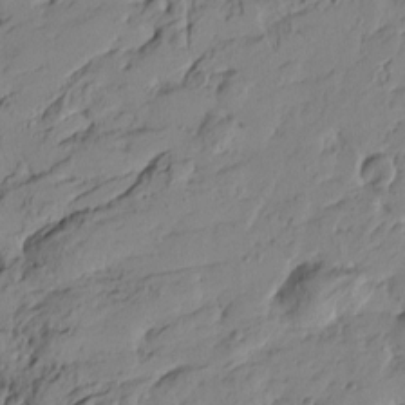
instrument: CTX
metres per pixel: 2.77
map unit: Htu
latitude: -4.2172
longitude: -178.1011
